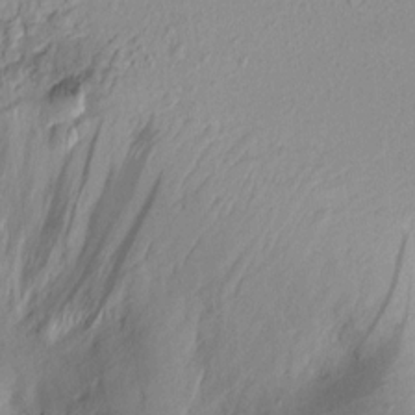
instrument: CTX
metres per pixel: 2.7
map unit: lAvf
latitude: 8.1578
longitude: 167.0675
